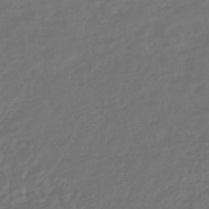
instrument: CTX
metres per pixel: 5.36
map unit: HNhu
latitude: -45.4454
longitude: 106.7086
